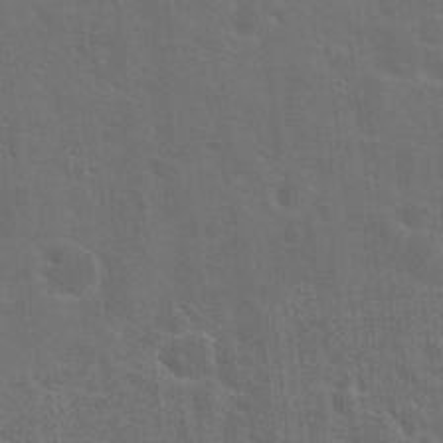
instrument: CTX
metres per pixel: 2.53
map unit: Hto
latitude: 23.9150
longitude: -47.4427
